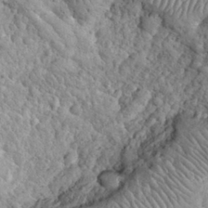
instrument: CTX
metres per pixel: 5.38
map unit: eHh
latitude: 32.0444
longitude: -65.3482
